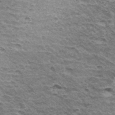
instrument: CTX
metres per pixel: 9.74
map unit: Hto
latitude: 35.1403
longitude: -42.9325
